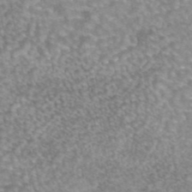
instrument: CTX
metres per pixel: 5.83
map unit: eAb
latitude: 44.9891
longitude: 104.6140
